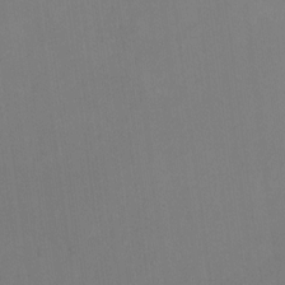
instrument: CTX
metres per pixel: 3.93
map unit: Nhu
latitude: -16.9920
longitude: -49.3293
